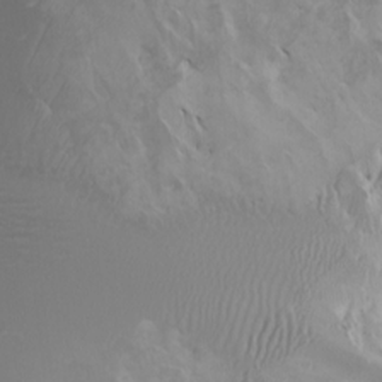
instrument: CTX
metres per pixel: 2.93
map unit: Htu
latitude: -7.9745
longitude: -64.6301
